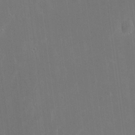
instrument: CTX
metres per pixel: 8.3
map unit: eHh
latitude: 19.3670
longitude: -67.6316
